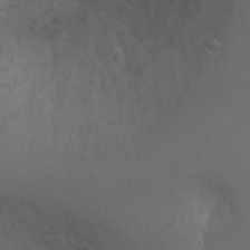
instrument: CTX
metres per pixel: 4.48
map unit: Ht
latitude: 2.2144
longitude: -28.4412
